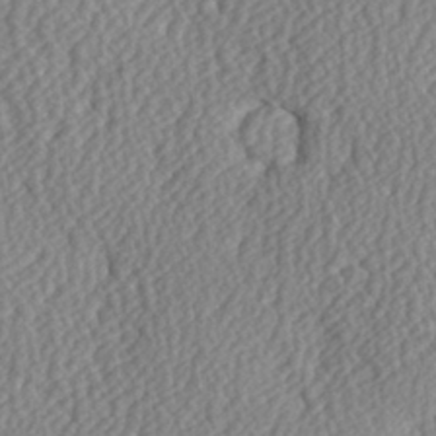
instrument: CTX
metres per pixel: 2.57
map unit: Hve
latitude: 3.5182
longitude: -124.0822
